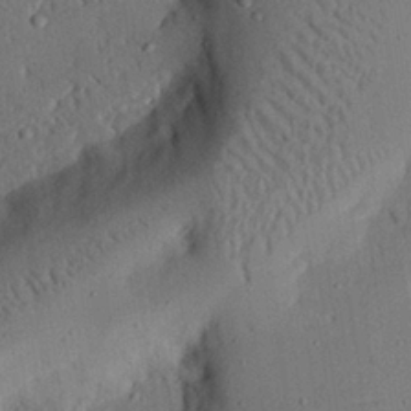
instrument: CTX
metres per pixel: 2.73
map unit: eHh
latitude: 25.8961
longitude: -80.4223
